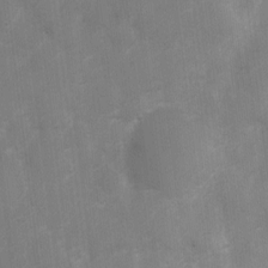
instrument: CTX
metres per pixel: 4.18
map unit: Nhu
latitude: 2.8758
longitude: -16.7057
